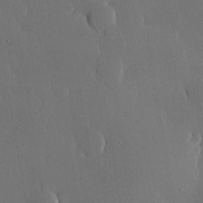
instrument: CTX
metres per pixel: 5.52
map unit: lHvf
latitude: 20.1200
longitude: 145.3321
